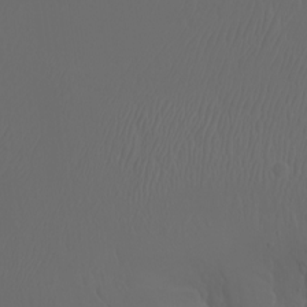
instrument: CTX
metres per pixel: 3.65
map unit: Nhu
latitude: -7.4454
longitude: -81.3104
